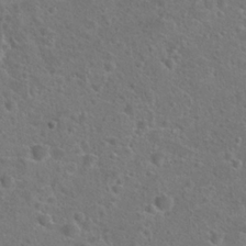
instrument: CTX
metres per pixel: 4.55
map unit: Hto
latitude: 23.5182
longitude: -46.8191
